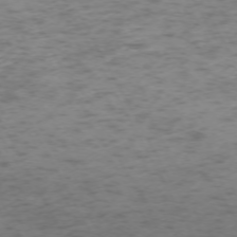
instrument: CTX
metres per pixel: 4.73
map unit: Ap
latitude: -72.8786
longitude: -70.4223
